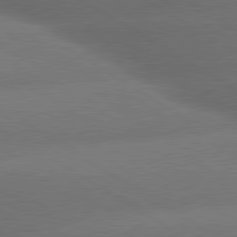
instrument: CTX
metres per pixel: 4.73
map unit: lApd
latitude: 79.9150
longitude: -155.1214
